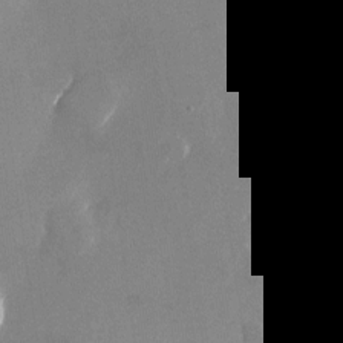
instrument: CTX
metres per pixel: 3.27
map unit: Nhu
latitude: -25.1431
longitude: -70.5923
